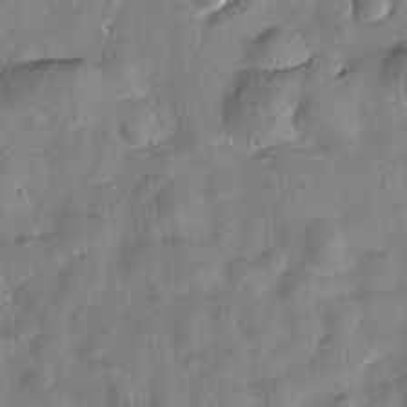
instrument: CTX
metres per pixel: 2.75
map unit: Htu
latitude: -2.5573
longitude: -175.9717
